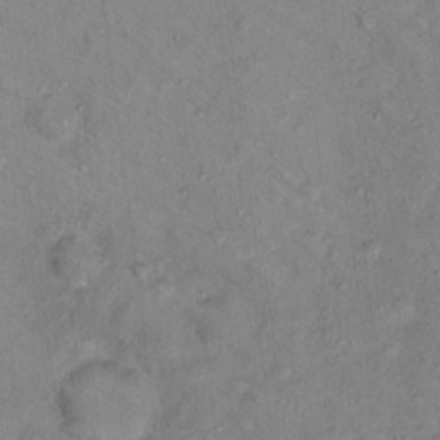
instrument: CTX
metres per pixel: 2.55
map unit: Hto
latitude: 14.1389
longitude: -37.5749
